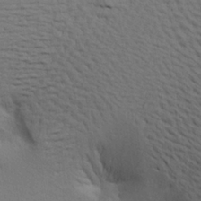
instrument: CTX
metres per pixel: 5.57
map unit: Aa
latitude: 21.6505
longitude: -148.3656
